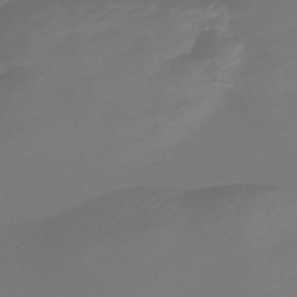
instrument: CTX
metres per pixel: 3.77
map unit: Nve
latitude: -58.1794
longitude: 66.2550
